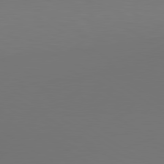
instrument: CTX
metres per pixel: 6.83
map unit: lApd
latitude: 80.3467
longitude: 155.6722
